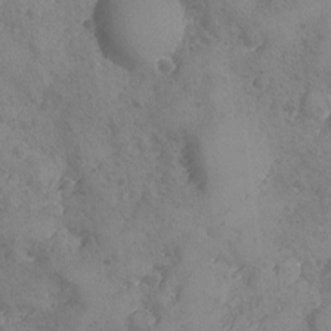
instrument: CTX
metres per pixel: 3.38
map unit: Ave
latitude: -8.2928
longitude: -118.1766
